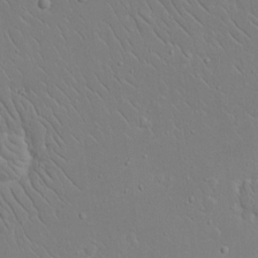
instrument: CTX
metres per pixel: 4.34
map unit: eHh
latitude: 17.4615
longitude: -71.6127
